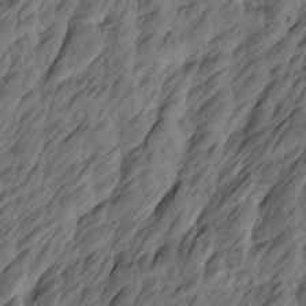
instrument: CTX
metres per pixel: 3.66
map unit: Htu
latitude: -3.6343
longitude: -175.8961
